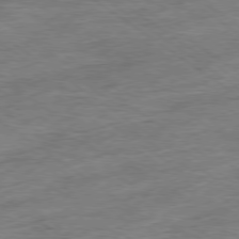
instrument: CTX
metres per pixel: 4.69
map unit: Ap
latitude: -79.2565
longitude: -49.0269
